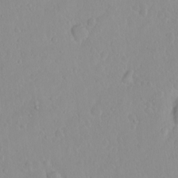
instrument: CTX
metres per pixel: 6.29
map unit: eHh
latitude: 1.7071
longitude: -55.7072
